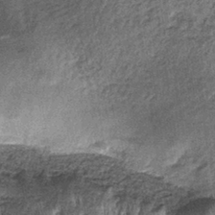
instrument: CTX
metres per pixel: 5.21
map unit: lHb
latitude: -38.1417
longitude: 65.2565
